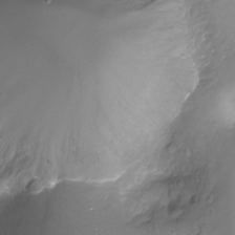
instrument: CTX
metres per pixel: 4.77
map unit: Ht
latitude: -17.7856
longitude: -45.0836
